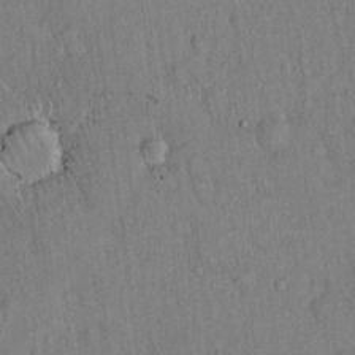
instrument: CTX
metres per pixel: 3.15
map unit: Hto
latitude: 14.0822
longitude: -58.5735
